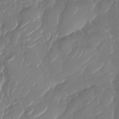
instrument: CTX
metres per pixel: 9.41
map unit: Nhu
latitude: -29.4454
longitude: -71.7261
